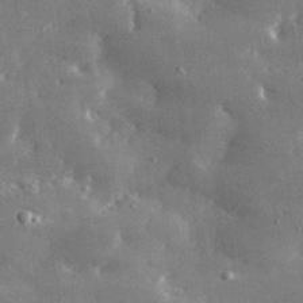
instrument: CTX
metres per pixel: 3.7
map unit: lHvf
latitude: 31.1215
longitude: -88.9892
